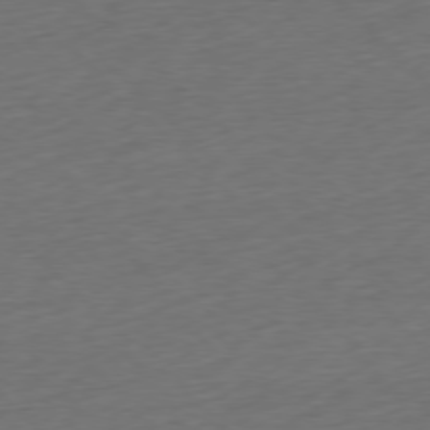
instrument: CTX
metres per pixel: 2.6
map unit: Ap
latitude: -77.8611
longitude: -71.9906
